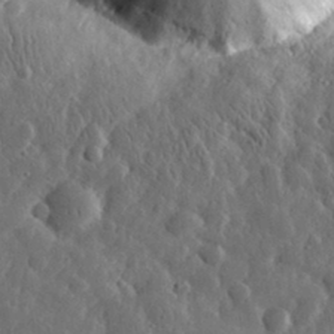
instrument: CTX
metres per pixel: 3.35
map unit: eHh
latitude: 31.7639
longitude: -74.7624
